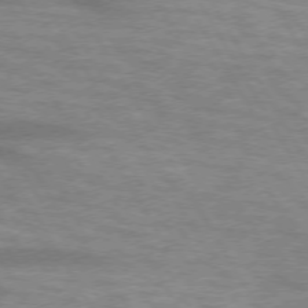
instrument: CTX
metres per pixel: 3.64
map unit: lApd
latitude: 73.4616
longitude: -55.7638
